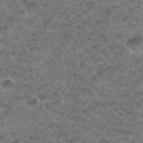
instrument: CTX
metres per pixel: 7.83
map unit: Hto
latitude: 34.9324
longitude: -49.2915
